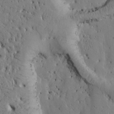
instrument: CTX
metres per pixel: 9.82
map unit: Htu
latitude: -2.7652
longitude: 168.7463
